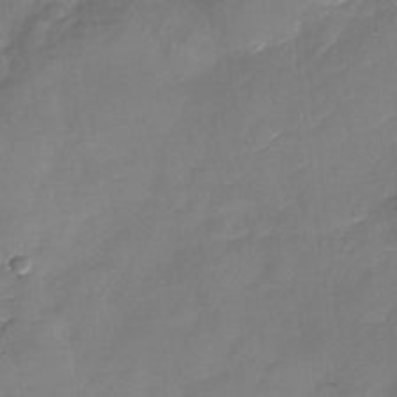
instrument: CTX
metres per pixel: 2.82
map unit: Nhu
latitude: -29.4454
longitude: -73.8206
